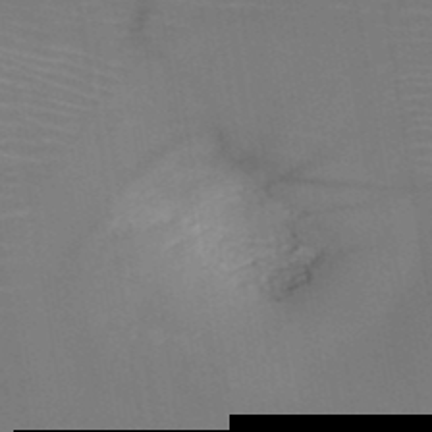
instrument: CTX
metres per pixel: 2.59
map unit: HNb
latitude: -50.9353
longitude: -44.8758
